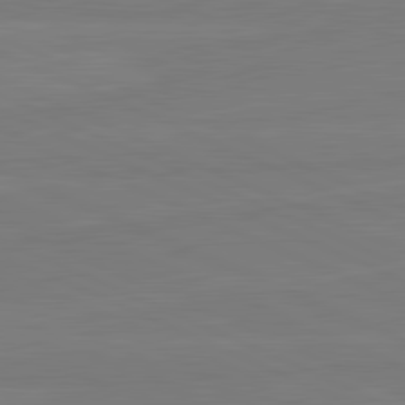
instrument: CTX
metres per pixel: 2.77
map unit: lApd
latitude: 81.8016
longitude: -178.0633
